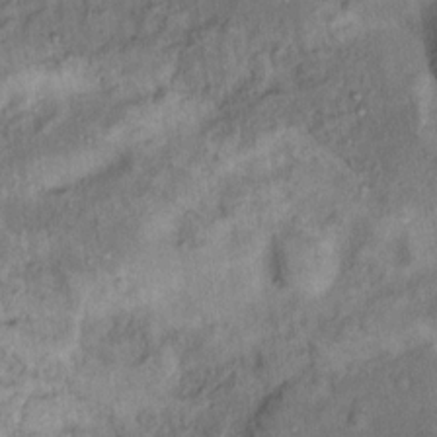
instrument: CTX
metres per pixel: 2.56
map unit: Nhu
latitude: 11.7828
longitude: -27.5182
